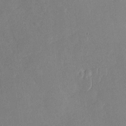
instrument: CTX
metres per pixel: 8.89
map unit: Nhu
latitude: -29.5588
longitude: -60.4223
